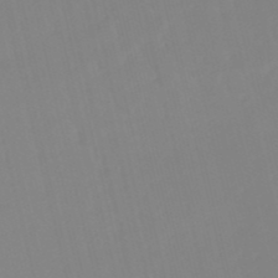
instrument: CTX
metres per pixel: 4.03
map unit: lHb
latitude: -48.3684
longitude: 76.0283
